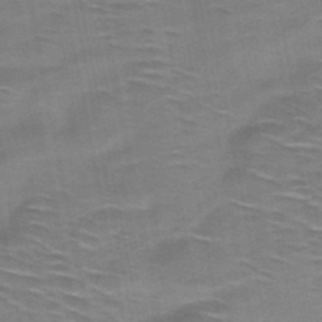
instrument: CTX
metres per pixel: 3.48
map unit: HNb
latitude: -48.7086
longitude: -48.1389
